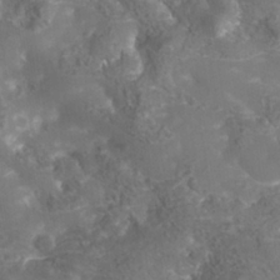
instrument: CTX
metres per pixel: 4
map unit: Nhe
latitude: -37.7477
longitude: -117.8017
